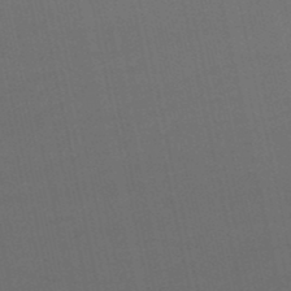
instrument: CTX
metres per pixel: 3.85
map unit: lHb
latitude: -48.3873
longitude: 72.9353
